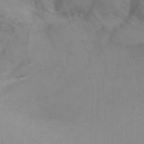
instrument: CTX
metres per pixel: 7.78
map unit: Nhu
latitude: -14.4629
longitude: -56.1388
